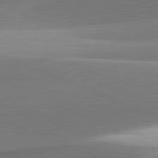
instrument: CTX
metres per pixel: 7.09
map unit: lApd
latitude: 82.0444
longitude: 142.4251
